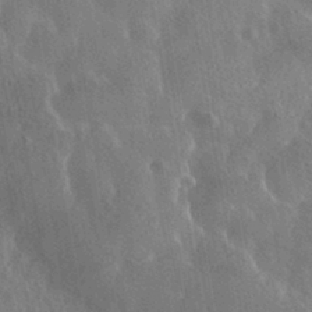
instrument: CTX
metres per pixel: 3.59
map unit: HNhu
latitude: -41.3321
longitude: 98.5574
